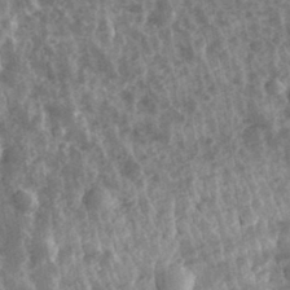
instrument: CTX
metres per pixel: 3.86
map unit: eHh
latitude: 32.8947
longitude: -79.4994
